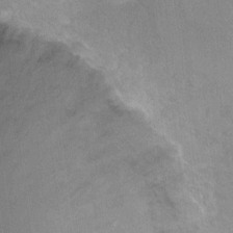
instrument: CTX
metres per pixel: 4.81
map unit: Hto
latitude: 2.8002
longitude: -32.8569
